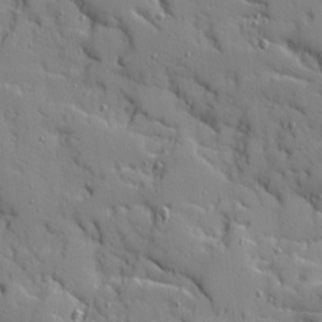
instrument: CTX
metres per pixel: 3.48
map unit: Ave
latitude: 10.6680
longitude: -101.4993
